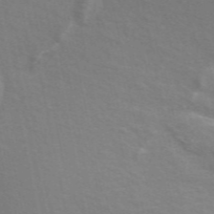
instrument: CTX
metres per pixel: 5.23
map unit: ANa
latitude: 49.1781
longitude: -75.1214
